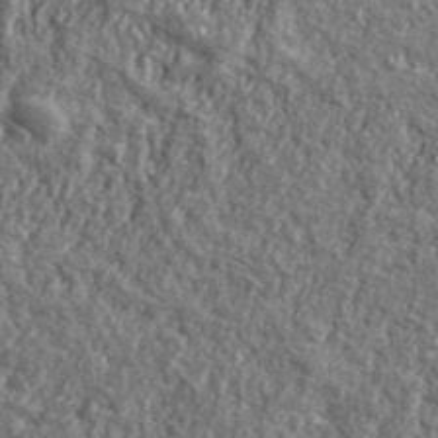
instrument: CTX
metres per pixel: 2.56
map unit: lHvf
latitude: 41.2159
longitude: -90.0444
